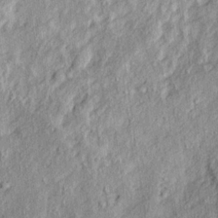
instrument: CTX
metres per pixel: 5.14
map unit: Ave
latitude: 15.5938
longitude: -137.6694
